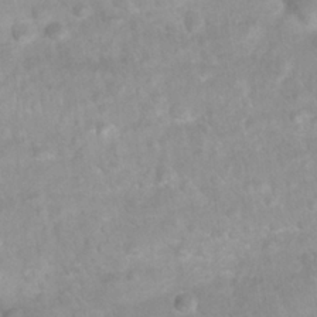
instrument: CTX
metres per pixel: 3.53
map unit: Nhu
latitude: 26.9325
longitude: -62.8002
